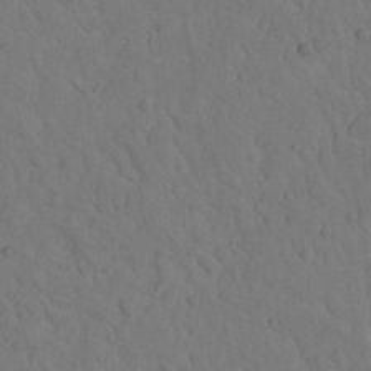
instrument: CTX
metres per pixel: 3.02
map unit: Nhu
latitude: 20.9892
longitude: -75.0836
